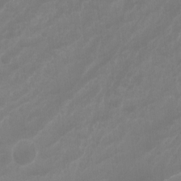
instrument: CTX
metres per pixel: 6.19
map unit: Hto
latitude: -8.5196
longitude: -44.0255
